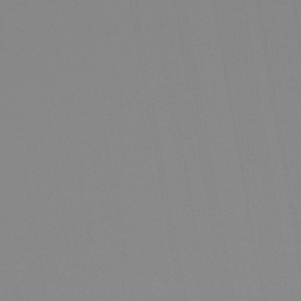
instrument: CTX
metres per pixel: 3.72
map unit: eHb
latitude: -50.0850
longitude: 73.8422
